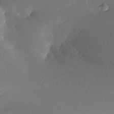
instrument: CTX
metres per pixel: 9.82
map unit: Nhe
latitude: -31.5210
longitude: -116.0822
